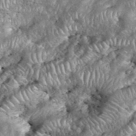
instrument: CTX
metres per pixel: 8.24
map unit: eHh
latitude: 38.9514
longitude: -56.6301
